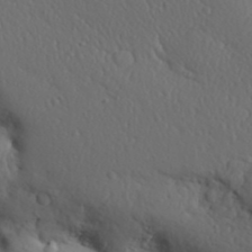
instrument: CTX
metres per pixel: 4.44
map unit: Aa
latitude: 31.2726
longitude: -146.1767
